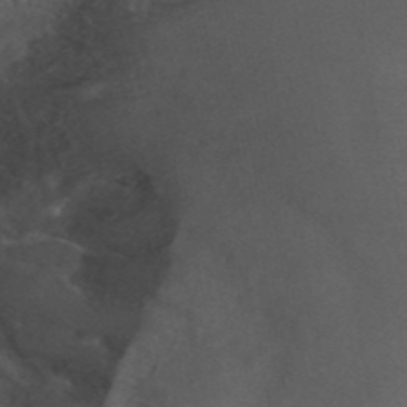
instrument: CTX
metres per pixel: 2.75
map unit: ANa
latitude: 43.3293
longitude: 30.0283
